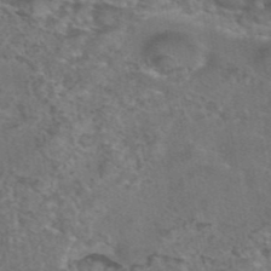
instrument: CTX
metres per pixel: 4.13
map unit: eAb
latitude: 43.6694
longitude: 104.2739
